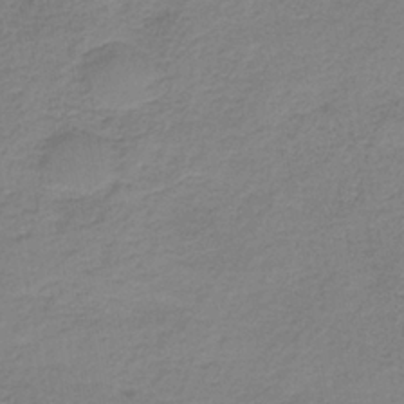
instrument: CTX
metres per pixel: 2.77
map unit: HNb
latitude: -35.2943
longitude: 52.6896
